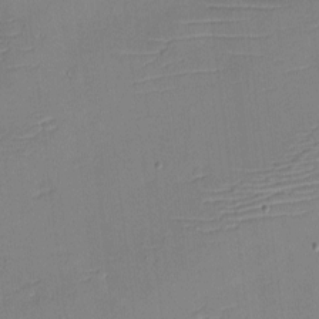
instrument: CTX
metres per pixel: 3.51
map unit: eHh
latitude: -4.2739
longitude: -80.1011
